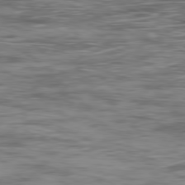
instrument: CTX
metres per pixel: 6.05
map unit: Ap
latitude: -80.0661
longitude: -73.2537
